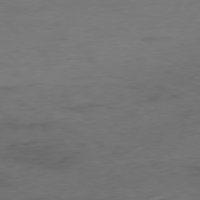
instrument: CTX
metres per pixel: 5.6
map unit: Ap
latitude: -79.2187
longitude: -57.3859
